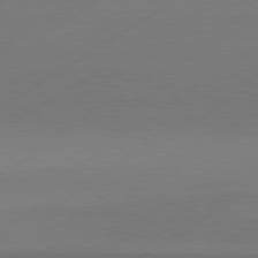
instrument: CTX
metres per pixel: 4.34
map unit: Hpe
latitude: -81.0676
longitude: 15.3321
